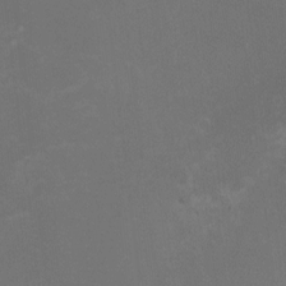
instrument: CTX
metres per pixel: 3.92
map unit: HNhu
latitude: -1.9179
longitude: -4.4412
